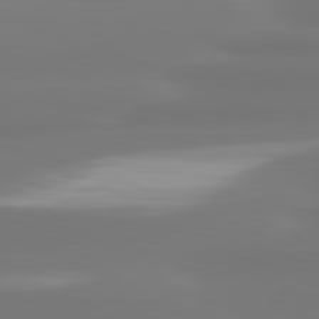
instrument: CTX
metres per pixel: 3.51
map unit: lApd
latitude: 81.6505
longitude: -134.5357
